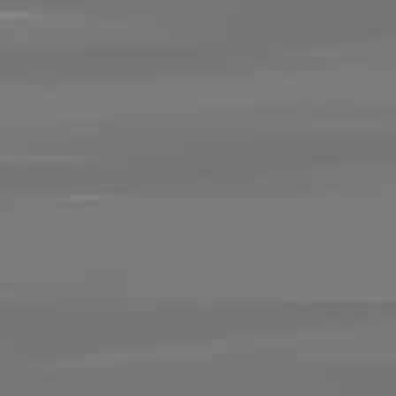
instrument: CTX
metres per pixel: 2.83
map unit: lApd
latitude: 83.2348
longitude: -130.7625
